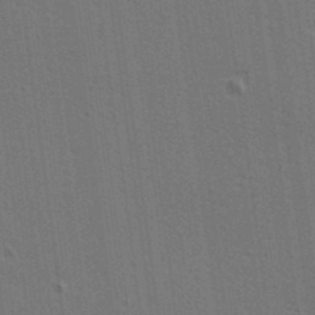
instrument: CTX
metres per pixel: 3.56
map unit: lAa
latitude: 12.6302
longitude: -108.4979
